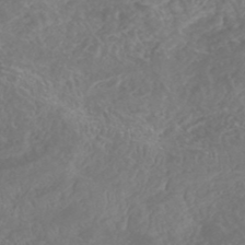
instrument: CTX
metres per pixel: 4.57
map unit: HNhu
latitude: -47.0108
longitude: 29.6155
